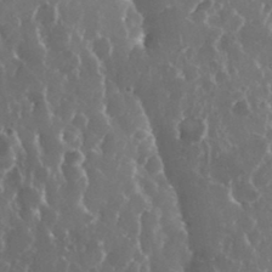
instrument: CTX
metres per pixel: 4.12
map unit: eHh
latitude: 34.2333
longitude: -58.9514
